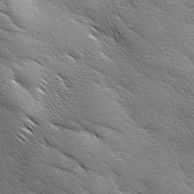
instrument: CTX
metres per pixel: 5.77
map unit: Ave
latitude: 1.8961
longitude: -114.0822
